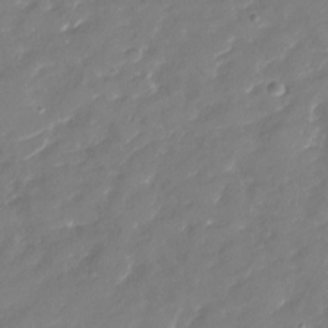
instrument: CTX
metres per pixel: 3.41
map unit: Nhu
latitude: -29.9178
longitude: -72.9892
